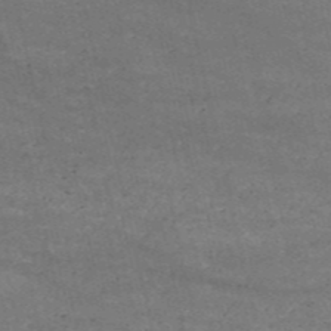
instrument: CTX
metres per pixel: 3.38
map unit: HNb
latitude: -53.5021
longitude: -38.5168
